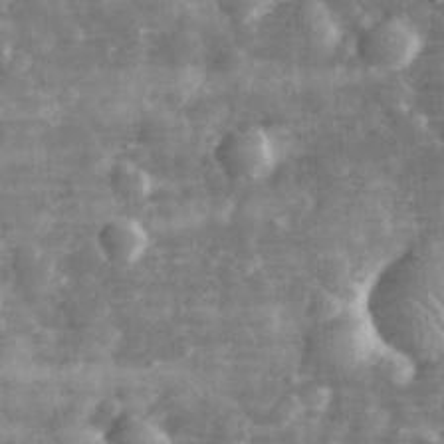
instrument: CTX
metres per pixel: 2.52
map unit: eHh
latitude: 31.9717
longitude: -71.5371
